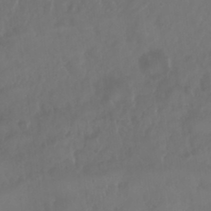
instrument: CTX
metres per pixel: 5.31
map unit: Nhu
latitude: 25.0836
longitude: -62.5546
